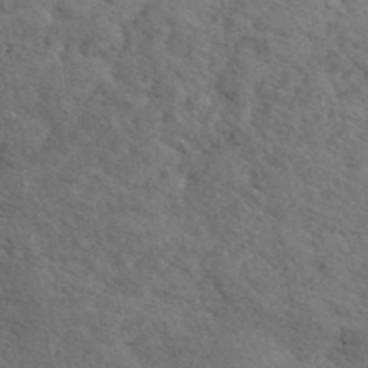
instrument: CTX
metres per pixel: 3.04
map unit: ANa
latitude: 41.8772
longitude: 52.3117
